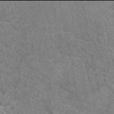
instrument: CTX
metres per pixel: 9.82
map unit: eAb
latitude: 49.9906
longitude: 113.7667
